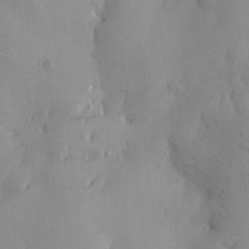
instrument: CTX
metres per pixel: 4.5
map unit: Htu
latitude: -2.4440
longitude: -176.8758
